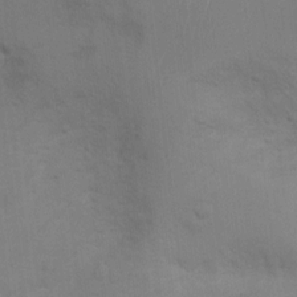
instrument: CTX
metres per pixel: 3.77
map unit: Ht
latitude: 4.8758
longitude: -28.9891
